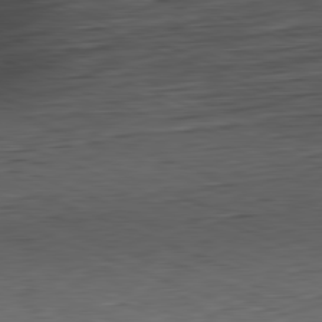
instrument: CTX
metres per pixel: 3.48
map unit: Hpe
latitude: -82.0661
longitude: 14.4251
